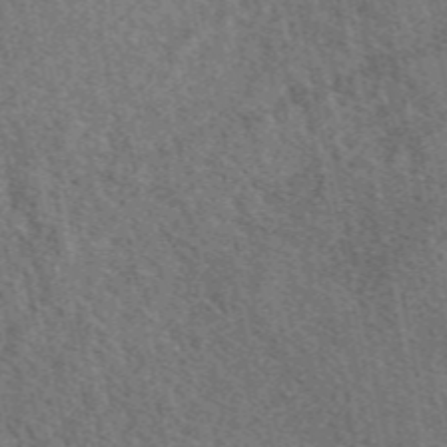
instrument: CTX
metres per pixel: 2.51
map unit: eAb
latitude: 48.0822
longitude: 119.9745
